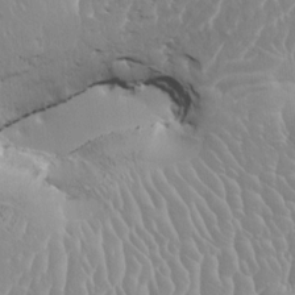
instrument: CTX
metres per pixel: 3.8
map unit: HNhu
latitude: 4.5168
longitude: 7.5021
